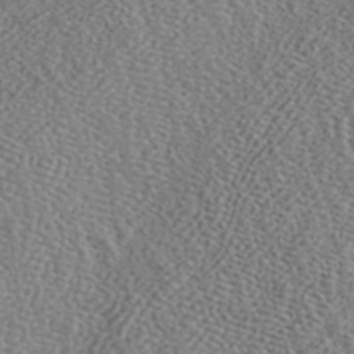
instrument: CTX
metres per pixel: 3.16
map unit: ANa
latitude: 42.4790
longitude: 53.4643
